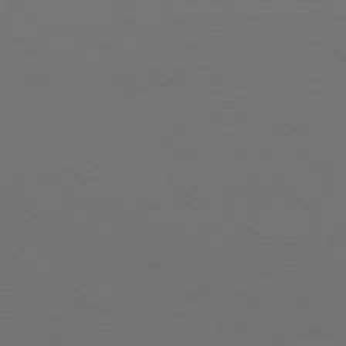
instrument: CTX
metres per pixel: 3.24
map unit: Hpe
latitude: -81.7856
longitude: 20.0661
